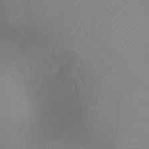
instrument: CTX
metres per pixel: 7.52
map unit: Ht
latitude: -8.2361
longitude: -20.0633
